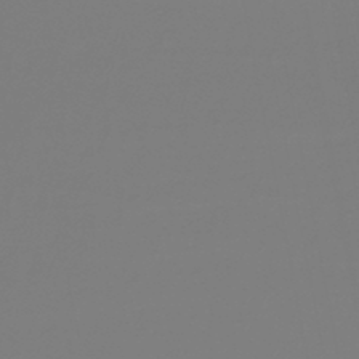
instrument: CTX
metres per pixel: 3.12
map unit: HNb
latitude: -45.7100
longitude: 55.0864
